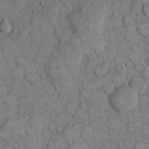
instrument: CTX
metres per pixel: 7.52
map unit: eHh
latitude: 12.0633
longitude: -64.4412
